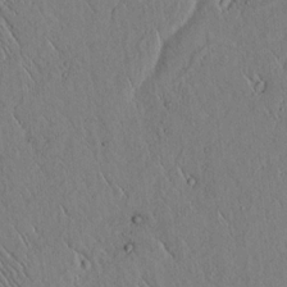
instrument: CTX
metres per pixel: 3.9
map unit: lAvf
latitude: 5.7450
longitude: 159.1998
